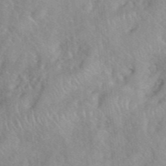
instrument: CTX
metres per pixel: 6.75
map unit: eHh
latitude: 40.2144
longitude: -56.4412
